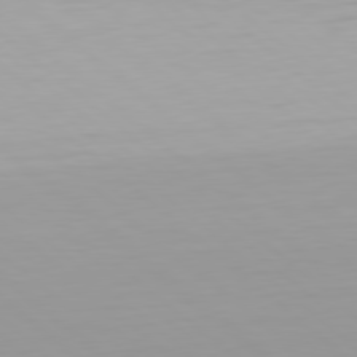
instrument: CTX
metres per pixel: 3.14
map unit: Hpe
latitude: 78.2145
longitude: -169.3104
